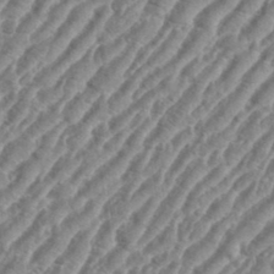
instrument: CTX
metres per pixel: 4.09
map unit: eHh
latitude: 36.2334
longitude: -134.9136
